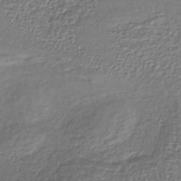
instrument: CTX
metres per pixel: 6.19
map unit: lHb
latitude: -39.3132
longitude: 61.1053
